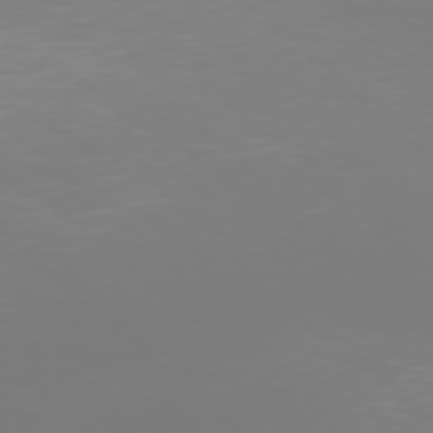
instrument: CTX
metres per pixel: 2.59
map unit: Hpe
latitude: 77.5938
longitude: -134.2522
